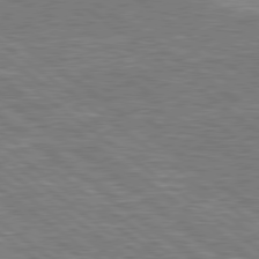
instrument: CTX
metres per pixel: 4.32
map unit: Hpe
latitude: 78.8569
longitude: -171.1403
